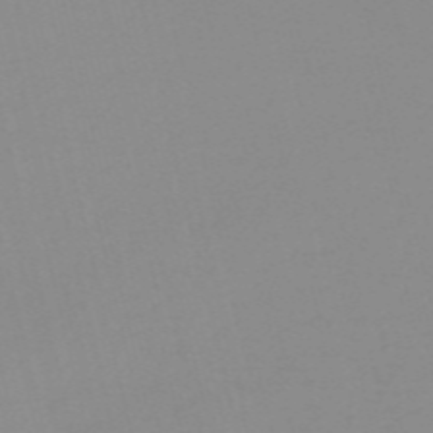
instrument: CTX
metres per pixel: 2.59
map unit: HNb
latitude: -56.5385
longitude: -42.8569
